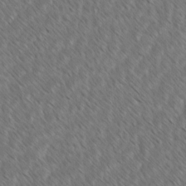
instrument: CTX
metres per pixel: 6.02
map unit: lAvf
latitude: -1.8801
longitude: -114.2711
